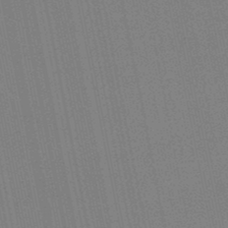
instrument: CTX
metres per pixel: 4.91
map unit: lHb
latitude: -47.5777
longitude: 78.3117
